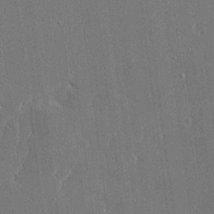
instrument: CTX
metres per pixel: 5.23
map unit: Ave
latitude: 17.0647
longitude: -140.1766
